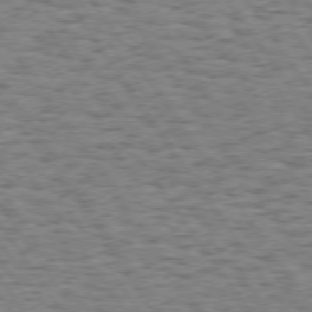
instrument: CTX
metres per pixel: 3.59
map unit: Hpe
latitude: 73.8773
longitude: -134.4790
